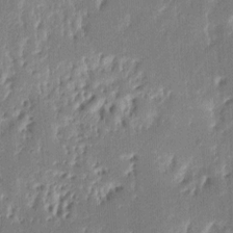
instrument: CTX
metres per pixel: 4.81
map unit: eHh
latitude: 8.4412
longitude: -73.3482
